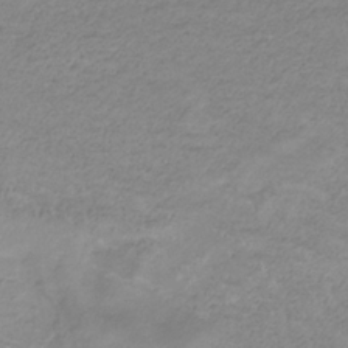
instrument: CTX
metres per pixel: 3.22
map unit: lHb
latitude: -33.5022
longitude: 70.1984
